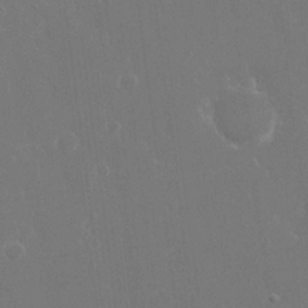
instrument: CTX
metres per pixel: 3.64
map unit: eHh
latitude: 15.7072
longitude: -72.1767
